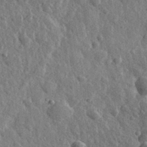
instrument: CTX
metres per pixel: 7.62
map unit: eHh
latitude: 33.6883
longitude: -79.6694
